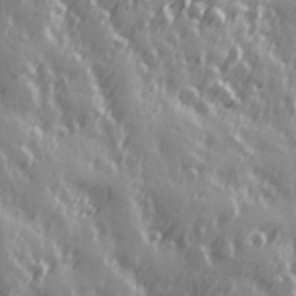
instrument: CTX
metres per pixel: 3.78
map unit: Hve
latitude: 26.2145
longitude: 146.8219
